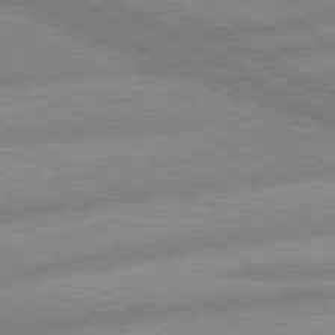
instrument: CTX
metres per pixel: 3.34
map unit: lApd
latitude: 80.1578
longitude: -166.1955
